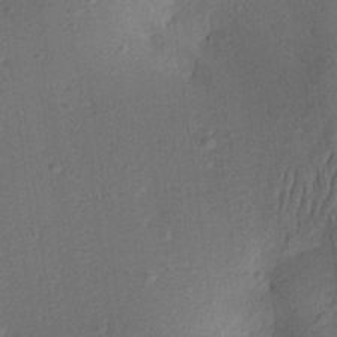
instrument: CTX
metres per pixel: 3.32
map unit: Aa
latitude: 19.2915
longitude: -144.4601
